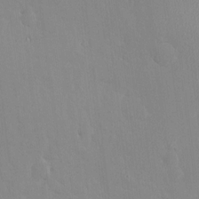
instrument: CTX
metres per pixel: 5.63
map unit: HNhu
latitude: 6.0444
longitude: 1.1243
